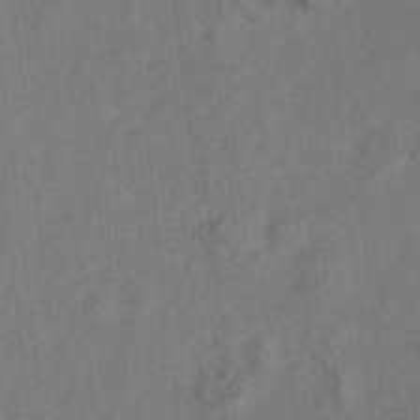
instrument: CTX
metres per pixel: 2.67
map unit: Hto
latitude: 8.3278
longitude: -34.4412
